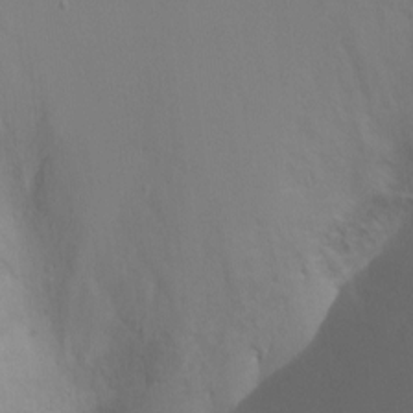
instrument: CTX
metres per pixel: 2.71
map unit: Ht
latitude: 0.3278
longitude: -32.6679
